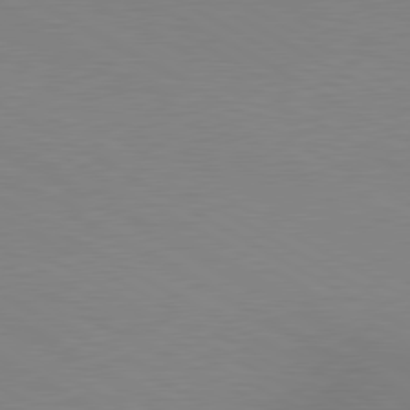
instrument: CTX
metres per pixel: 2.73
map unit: lApd
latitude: 80.1956
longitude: 127.7477
